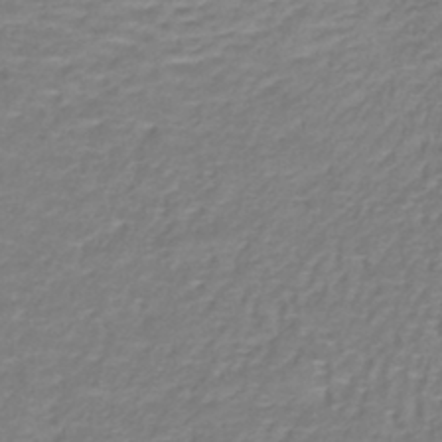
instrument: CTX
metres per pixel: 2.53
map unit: lHb
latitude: -40.9353
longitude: 58.9730
